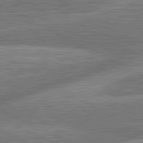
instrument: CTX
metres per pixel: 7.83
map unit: lApd
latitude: 81.4426
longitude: -166.7057
